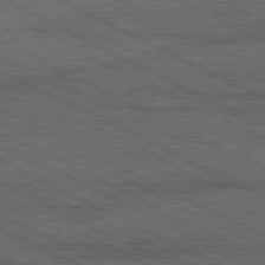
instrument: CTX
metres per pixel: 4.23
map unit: lApd
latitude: 80.3278
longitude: -88.6113
